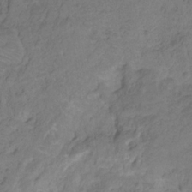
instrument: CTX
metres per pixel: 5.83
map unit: HNhu
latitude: -28.2928
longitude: 75.1620
